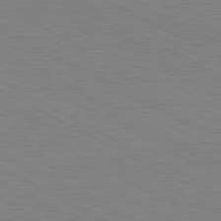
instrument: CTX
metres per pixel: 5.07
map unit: lApd
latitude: 80.7813
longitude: 150.8219
